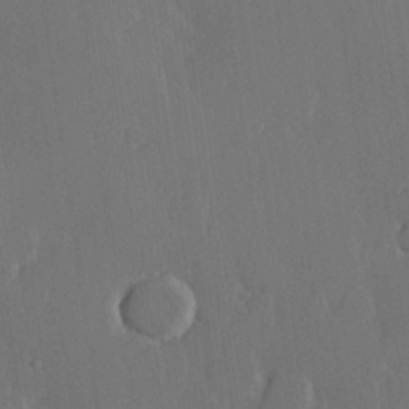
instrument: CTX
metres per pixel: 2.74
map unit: Hve
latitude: 22.4412
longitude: 146.6518
